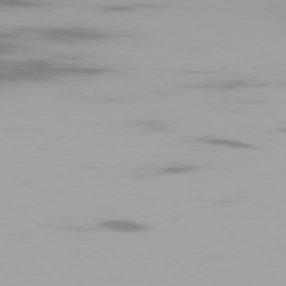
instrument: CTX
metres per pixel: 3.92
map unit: Ap
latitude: -78.9541
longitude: -72.1200
